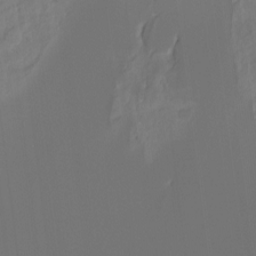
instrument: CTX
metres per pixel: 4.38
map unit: Hto
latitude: -7.5777
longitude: -47.0459
